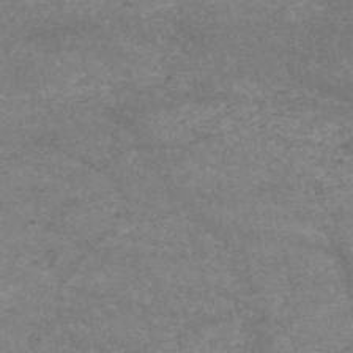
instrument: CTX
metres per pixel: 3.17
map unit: HNb
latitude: -53.0297
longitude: -41.7827
